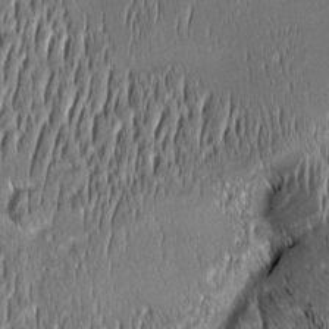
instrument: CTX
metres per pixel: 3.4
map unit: Aa
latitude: 8.3278
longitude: -131.9528
